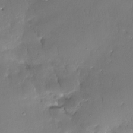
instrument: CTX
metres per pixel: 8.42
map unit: Nhe
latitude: -27.0108
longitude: -110.4790
